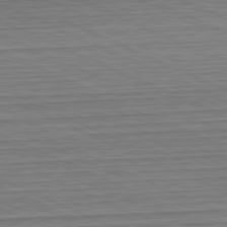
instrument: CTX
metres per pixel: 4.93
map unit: Hpe
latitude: -81.7478
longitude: 11.0487
